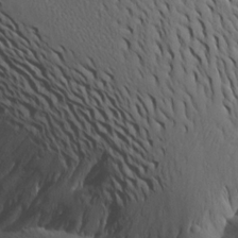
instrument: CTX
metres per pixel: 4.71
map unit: Aa
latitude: 14.5357
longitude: -140.7057
